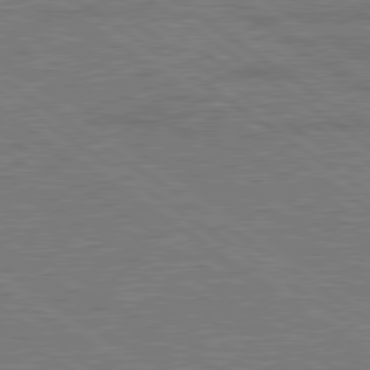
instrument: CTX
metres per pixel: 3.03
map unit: lApd
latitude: 79.5371
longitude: 166.1984
